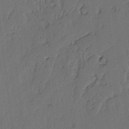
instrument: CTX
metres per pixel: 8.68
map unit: lAvf
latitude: -2.8974
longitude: -106.9703
